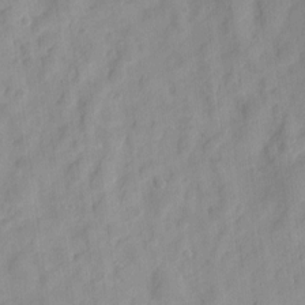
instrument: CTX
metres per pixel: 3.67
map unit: eHh
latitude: 8.3656
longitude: -74.5357
